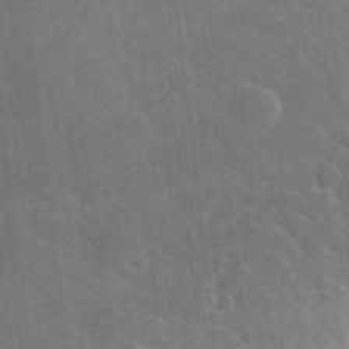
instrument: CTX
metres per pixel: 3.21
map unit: lHvf
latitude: 36.7435
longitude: -91.0836
